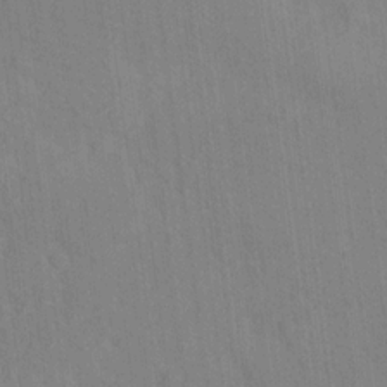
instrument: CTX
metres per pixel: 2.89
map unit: Hto
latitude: 13.8772
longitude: -36.0255
